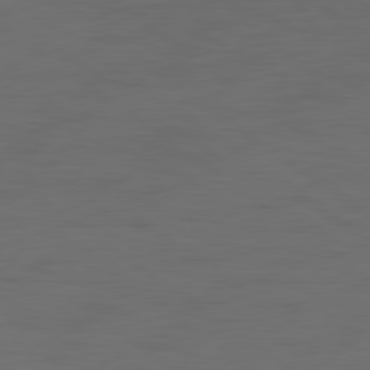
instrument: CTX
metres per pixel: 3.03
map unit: lApd
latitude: 79.5938
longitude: -47.4994
